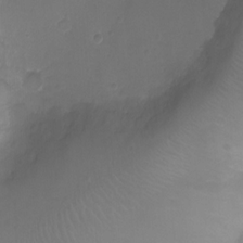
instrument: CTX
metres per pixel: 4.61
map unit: Ht
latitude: -1.8234
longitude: -19.5182
